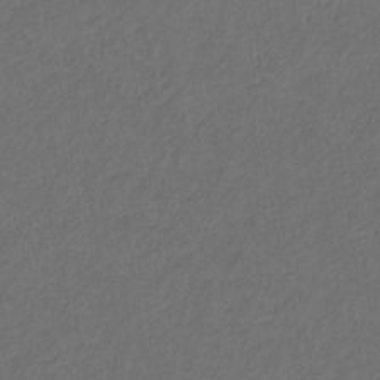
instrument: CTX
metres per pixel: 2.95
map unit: eHb
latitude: -32.1039
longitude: 70.2362
